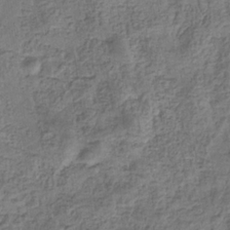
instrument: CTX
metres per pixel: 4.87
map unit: eHb
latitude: -32.9353
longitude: 75.1432
